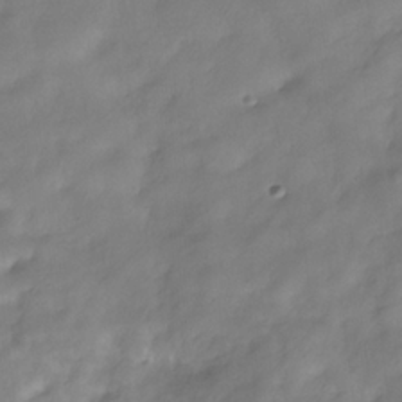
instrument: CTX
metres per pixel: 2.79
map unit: Hve
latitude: -32.0661
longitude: 94.5573
